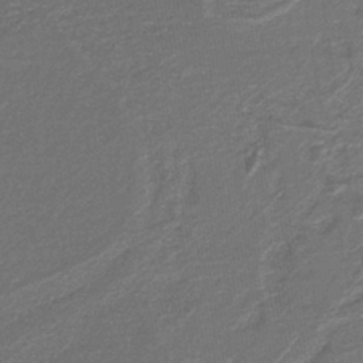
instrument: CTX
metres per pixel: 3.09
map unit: eAb
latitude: -39.9367
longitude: 52.2739
